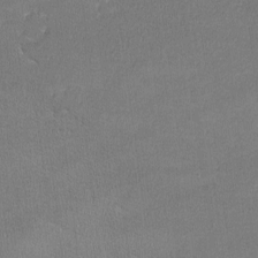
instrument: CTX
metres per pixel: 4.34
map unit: lHvf
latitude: -11.8800
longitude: -101.6316
